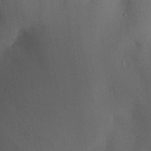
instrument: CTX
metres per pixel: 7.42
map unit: Aa
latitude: 29.0458
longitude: -135.6505
